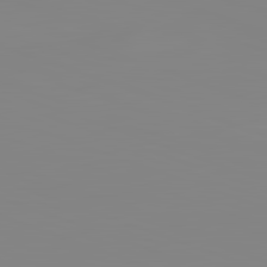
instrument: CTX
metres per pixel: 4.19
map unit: lApd
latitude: 82.9891
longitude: -130.9514
